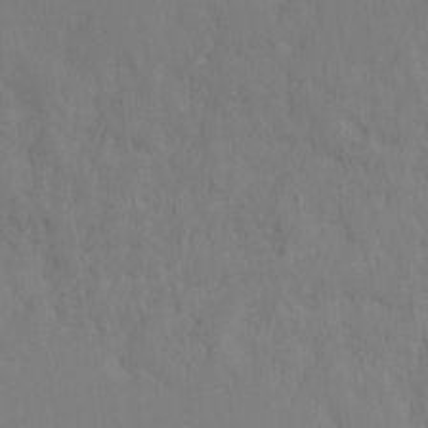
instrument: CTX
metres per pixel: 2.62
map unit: Ht
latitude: -15.3888
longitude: -42.4412
